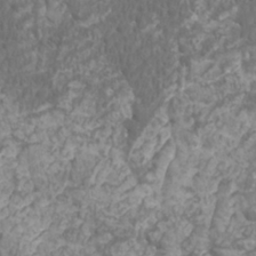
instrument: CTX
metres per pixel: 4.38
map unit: Htu
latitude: -11.0864
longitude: -73.4426
